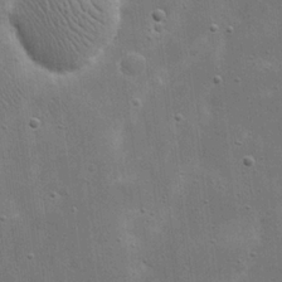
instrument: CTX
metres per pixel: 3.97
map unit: eHh
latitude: 21.8773
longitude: -67.2159
